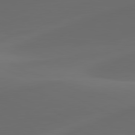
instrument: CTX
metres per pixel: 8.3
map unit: lApd
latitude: 80.9514
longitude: -82.9324
